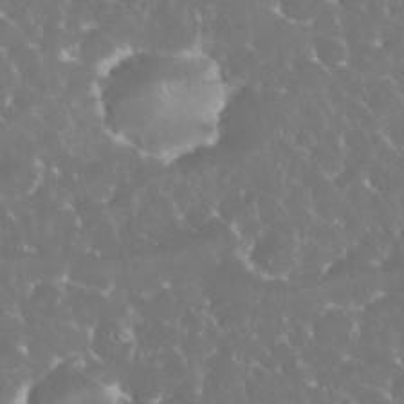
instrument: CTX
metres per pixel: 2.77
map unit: eHh
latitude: 34.8380
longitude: -63.5182
